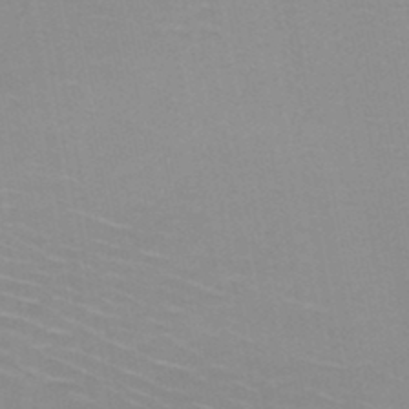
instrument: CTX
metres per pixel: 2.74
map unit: HNb
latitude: -48.3684
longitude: -47.5938
